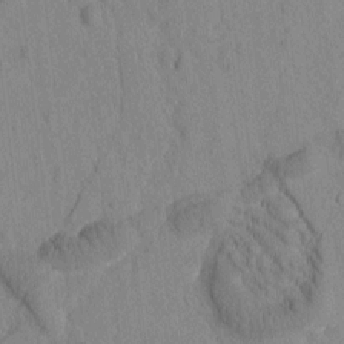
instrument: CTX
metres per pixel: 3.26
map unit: Htu
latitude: -2.3873
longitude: 172.6140
